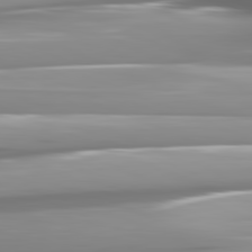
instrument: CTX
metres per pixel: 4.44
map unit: lApd
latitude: 81.6316
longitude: -143.2915
